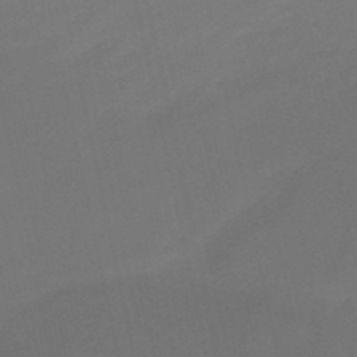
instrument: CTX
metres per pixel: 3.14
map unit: HNb
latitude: -51.9367
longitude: -46.5168
